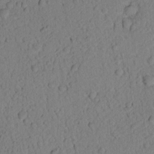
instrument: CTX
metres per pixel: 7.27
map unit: lAvf
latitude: 8.7057
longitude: 169.5777
